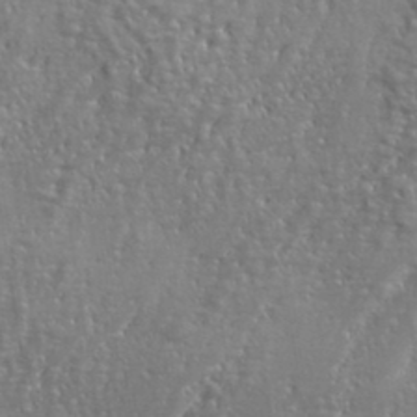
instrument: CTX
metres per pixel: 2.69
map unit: eHh
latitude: 34.7624
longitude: -133.8205
